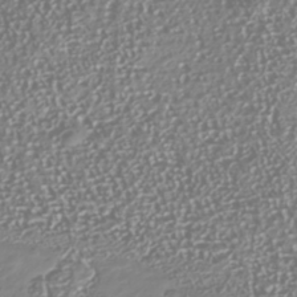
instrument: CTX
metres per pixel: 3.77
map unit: Nhu
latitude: -41.4265
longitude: -86.3278
